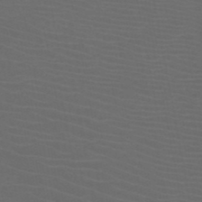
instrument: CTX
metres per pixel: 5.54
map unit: HNb
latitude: -49.6155
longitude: -45.9717
